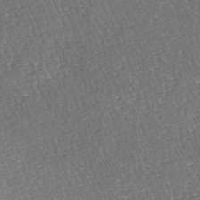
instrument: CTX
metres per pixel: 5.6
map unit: lAa
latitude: -3.5021
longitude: -123.1781
